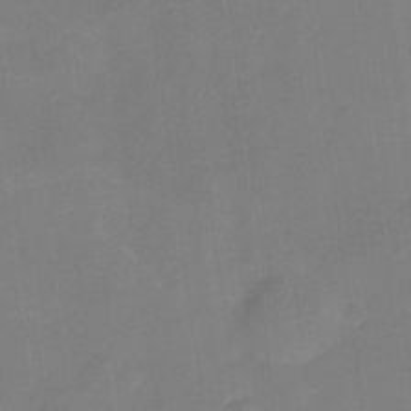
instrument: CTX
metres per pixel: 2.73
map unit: Nhu
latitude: -16.7086
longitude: -56.5545
